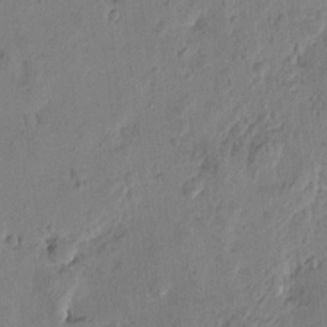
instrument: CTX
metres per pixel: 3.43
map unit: Htu
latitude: -1.4266
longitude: -176.8947
